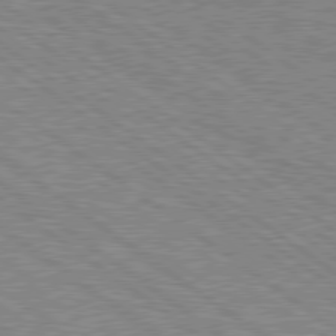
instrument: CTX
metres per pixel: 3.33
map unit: Hpe
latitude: 79.0081
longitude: -161.4615
